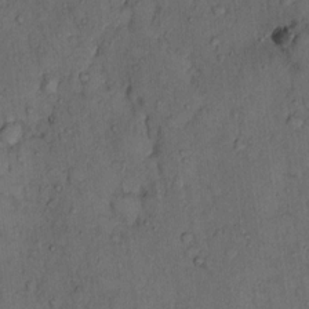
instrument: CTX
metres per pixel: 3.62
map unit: Hto
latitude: 11.1970
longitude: -61.7260
